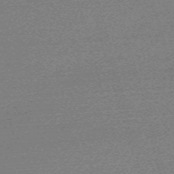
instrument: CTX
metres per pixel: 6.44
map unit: eHh
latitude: -62.1794
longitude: 51.9367
